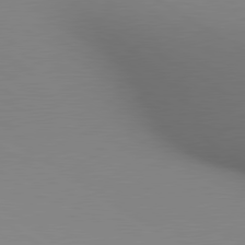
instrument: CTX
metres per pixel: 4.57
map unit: lApd
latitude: 80.1578
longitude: 133.8045
